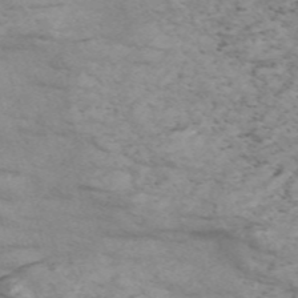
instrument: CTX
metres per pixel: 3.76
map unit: Nve
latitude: -58.3495
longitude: 54.7463
